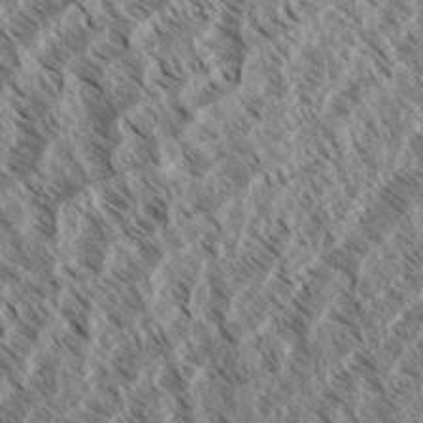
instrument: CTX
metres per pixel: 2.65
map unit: eHh
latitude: 34.7813
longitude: -139.2726
